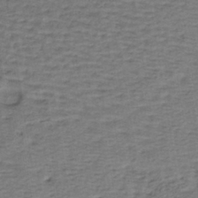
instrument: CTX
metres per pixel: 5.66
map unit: lHb
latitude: -38.5952
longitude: 57.4265
